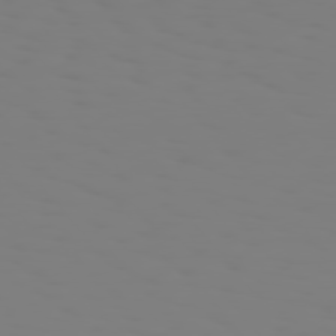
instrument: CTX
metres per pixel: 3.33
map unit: Hpe
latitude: 75.1025
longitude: -127.5371
